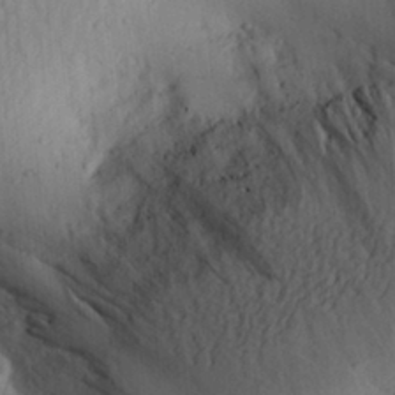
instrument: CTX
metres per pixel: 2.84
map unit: Aa
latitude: 30.8380
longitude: -144.3278
